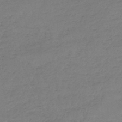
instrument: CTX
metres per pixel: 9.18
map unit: HNb
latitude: -46.0472
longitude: -35.6127
